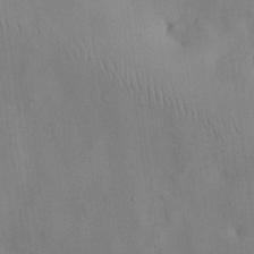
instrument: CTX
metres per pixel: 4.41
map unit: Nhu
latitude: 28.0822
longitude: -69.8395
